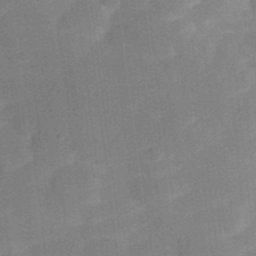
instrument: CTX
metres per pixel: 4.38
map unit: Nhu
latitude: 23.9528
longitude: -73.0459
